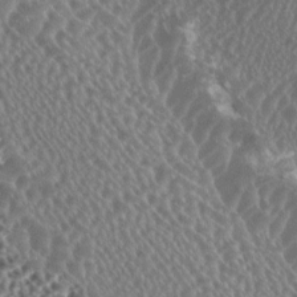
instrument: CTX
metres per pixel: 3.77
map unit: HNhu
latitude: 1.1781
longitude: 0.5574
